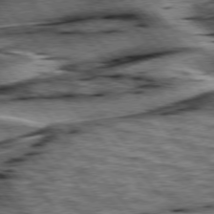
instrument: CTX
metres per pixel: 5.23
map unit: lApd
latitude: 76.4790
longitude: -71.1970
